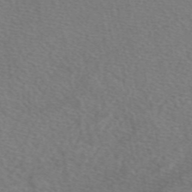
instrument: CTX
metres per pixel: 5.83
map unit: eAb
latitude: 50.1388
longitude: 111.3320
